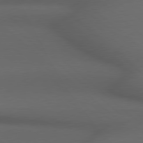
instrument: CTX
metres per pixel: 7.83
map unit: Hpe
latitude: 78.7058
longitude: -161.3293
